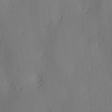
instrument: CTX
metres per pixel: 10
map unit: lAa
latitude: 3.9528
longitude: -112.0444
